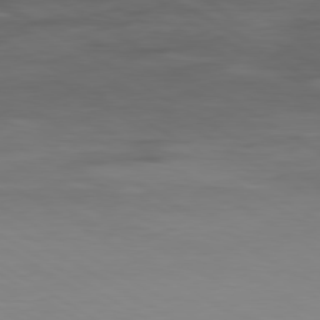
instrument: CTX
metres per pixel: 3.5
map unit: Ap
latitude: -80.0094
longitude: -102.2144
